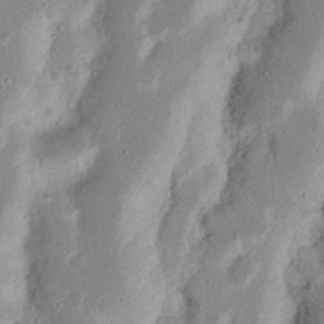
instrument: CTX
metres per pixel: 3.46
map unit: Nhu
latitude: 17.4049
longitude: -74.2334
